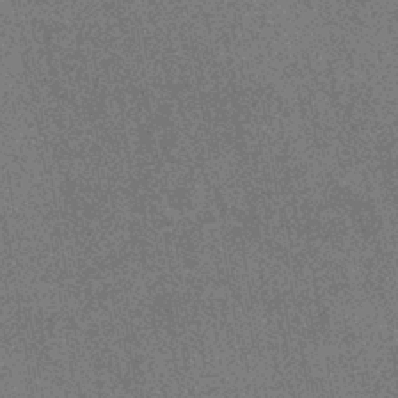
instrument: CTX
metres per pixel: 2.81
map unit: eHb
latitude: -37.7099
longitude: 80.2362
